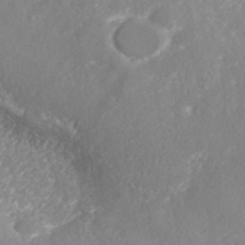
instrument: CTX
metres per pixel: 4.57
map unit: ANa
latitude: 42.1200
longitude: 28.5007
